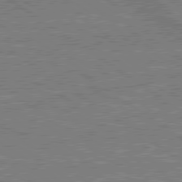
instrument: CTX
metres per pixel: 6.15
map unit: lApd
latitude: 79.7072
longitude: 170.2740
